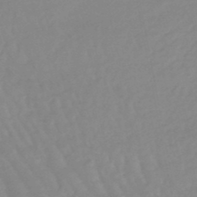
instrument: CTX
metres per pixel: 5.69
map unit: lHb
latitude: -48.2551
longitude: 77.3699
